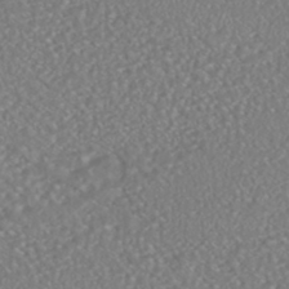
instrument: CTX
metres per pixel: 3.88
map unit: HNhu
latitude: -46.6707
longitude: 104.4818
